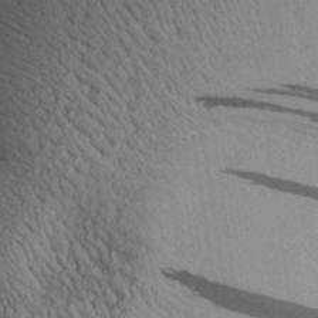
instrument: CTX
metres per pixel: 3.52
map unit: Aa
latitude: 29.0269
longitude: -136.3468
